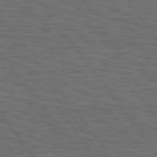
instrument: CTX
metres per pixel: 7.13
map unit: Hpe
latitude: 75.2537
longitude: -136.4601
